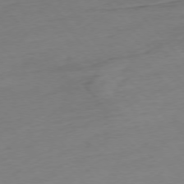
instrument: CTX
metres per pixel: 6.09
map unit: Hpe
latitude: -76.3873
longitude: -14.7247
